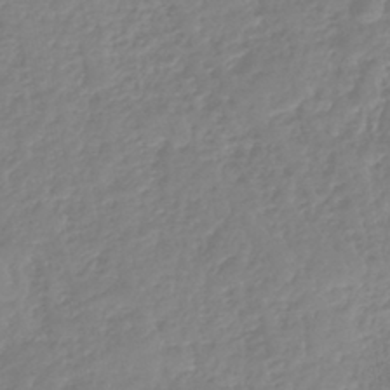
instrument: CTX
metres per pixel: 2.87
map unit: lHb
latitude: -40.7841
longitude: 67.5399
